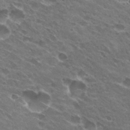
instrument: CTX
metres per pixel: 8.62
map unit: Hto
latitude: 31.1404
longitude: -43.6505
